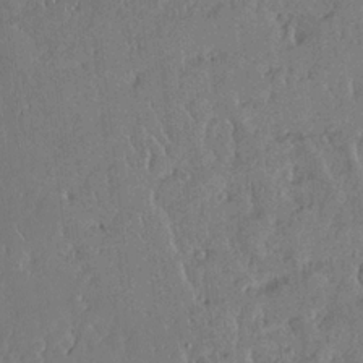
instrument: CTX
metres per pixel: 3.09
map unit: Aa
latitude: 12.7813
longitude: -126.6113
